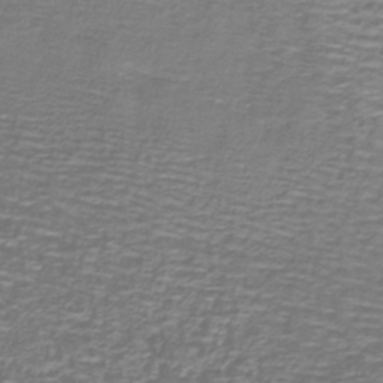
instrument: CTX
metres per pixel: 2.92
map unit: lHb
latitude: -40.2550
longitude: 59.0675
